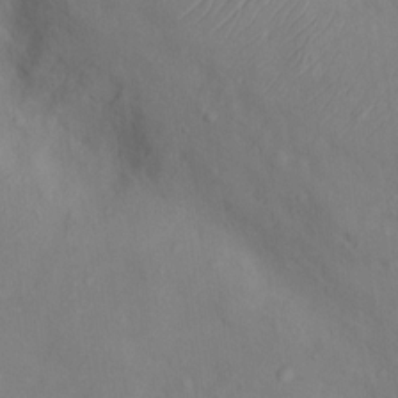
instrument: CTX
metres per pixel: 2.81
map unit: Nhu
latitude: 10.1578
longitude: -26.1200
